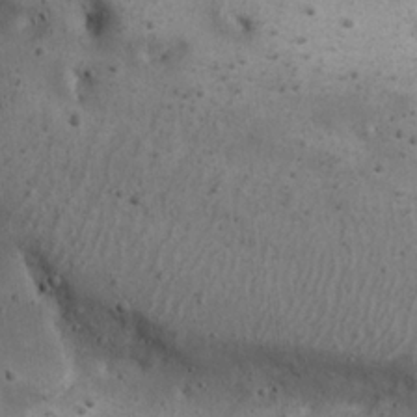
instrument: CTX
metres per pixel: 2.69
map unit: eHh
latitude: 22.6112
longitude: -69.8583
